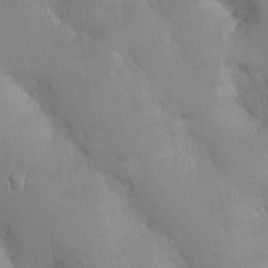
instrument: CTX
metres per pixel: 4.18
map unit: Nhu
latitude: 15.1215
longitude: -29.5560
